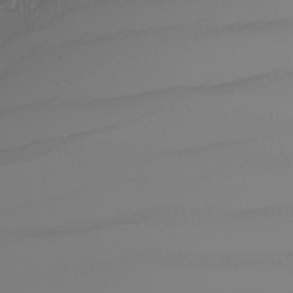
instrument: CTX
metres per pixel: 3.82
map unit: Nhu
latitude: -7.8233
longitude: -93.5371
